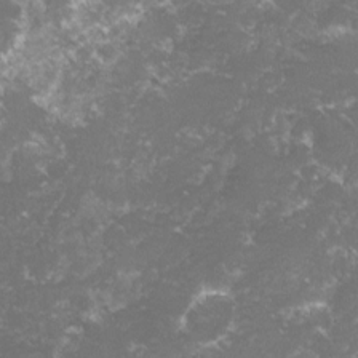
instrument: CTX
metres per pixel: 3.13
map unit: lHvf
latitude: -15.9556
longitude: -100.7624
